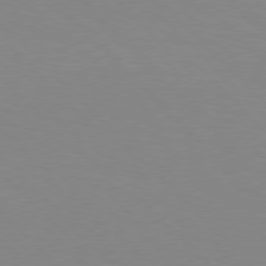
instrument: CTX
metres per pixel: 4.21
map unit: Hpe
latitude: 77.1025
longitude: -160.4979
